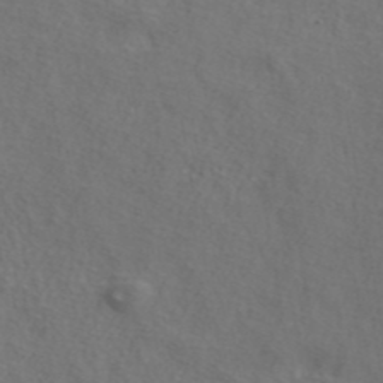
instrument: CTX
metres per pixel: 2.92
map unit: ANa
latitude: 41.8205
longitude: 26.7085
